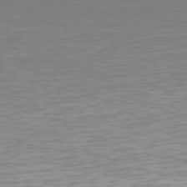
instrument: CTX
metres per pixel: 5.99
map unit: Hpe
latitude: 75.4426
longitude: -123.7072
